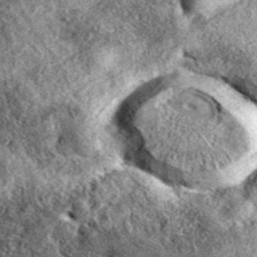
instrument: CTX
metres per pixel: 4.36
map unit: eAb
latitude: 38.2900
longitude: 108.2739
